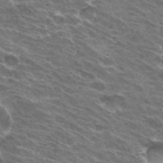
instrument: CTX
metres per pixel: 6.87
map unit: Hto
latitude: 31.9339
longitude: -43.1592
